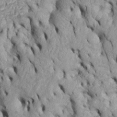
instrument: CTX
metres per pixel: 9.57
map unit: Htu
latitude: -6.5385
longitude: 155.2943
